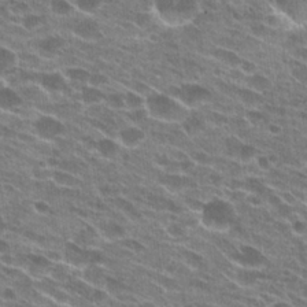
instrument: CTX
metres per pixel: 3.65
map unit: Hto
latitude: 24.2900
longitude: -42.2523
